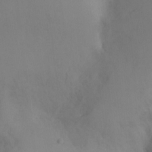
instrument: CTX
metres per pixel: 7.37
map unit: Ht
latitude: -10.1984
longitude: -33.3860
